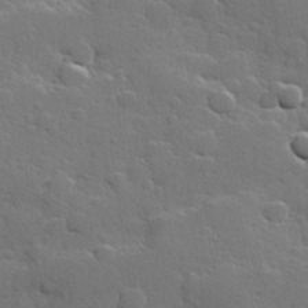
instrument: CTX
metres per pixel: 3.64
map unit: Hve
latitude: 25.3481
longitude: 148.6141
